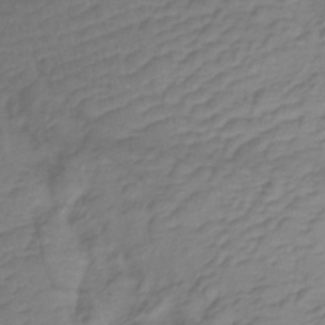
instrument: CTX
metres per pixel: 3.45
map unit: lHb
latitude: -35.2376
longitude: 72.3306
